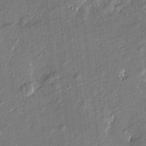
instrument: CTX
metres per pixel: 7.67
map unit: Htu
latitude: -7.7288
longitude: 176.9542
